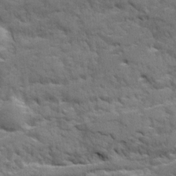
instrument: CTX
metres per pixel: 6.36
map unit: Ave
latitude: 20.5357
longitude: -129.8961
